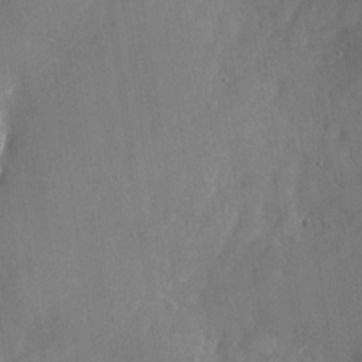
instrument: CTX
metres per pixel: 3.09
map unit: Nhu
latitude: -24.5007
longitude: -70.5735
